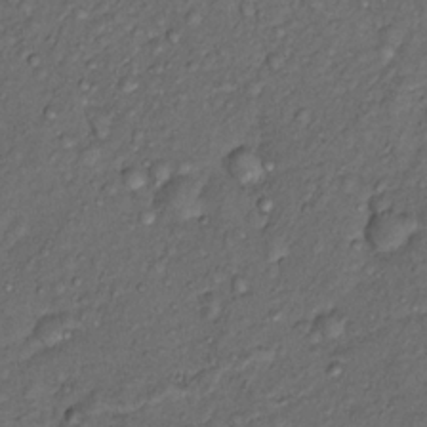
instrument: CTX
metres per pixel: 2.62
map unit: Nhu
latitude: 12.8002
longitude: -28.9325
